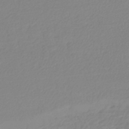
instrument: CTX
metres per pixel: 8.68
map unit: lHb
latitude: -44.7463
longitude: 76.1795
